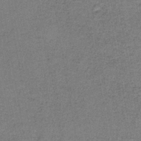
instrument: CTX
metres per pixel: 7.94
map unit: eAb
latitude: -36.5384
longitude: 52.1227
